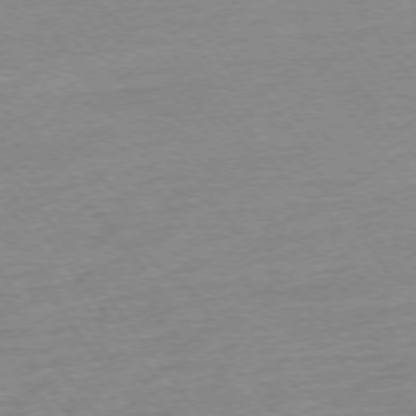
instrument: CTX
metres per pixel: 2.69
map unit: Ap
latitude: -75.3132
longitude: -80.6679
